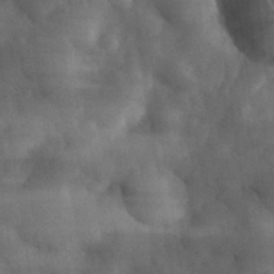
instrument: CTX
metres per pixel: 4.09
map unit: eHh
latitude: 31.8584
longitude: -70.6490
